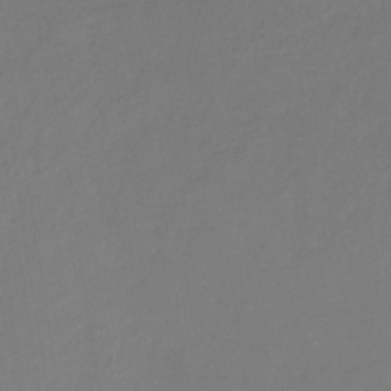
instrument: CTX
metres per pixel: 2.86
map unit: eHb
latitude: -31.5021
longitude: 71.8611
